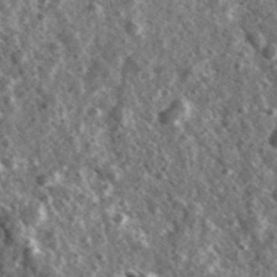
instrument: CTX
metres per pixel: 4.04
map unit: Ave
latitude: 37.9906
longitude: -107.8016
